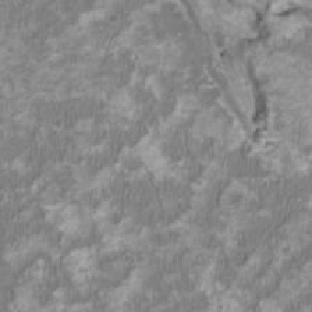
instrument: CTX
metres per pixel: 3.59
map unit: HNhu
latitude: 1.9150
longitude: -2.7813
